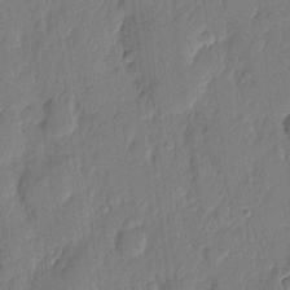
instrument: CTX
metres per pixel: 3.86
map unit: eHh
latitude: 6.5924
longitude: -73.9717
